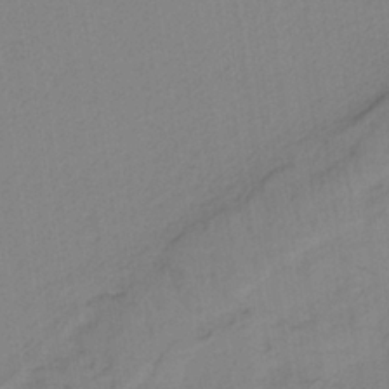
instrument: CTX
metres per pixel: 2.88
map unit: HNb
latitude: -35.2754
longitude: 56.9164
